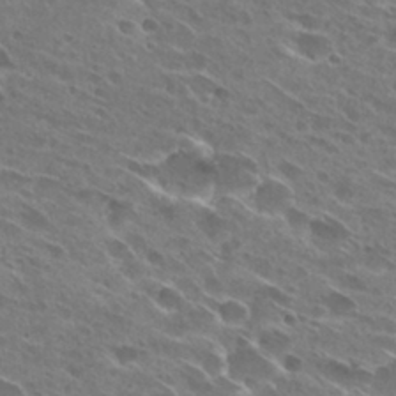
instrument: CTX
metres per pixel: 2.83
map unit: Hto
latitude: 28.5923
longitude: -44.1389
